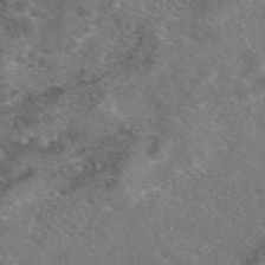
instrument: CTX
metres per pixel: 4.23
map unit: eAb
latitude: 47.6883
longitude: 107.7289
